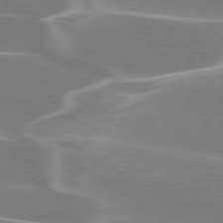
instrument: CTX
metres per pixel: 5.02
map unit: lApd
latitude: 75.6694
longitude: -62.2334
